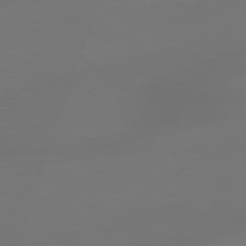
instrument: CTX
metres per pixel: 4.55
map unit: lApd
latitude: 79.1403
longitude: -137.5560
